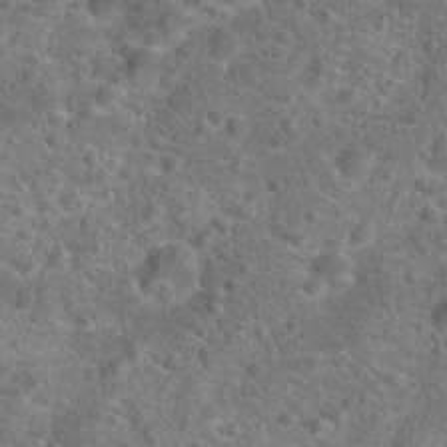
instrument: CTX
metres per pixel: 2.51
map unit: Hto
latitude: 19.5749
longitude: -42.6680
